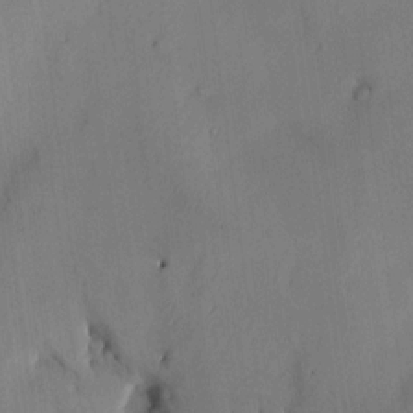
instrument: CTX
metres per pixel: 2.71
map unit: HNhu
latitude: 14.3468
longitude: 11.4454
